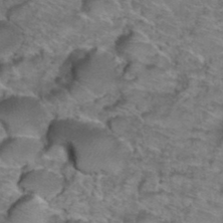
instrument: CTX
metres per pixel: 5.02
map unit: Hto
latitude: 39.0836
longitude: -44.5734
